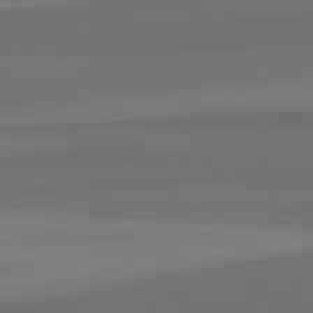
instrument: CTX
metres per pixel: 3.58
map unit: lApd
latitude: 82.8946
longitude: 164.3684
